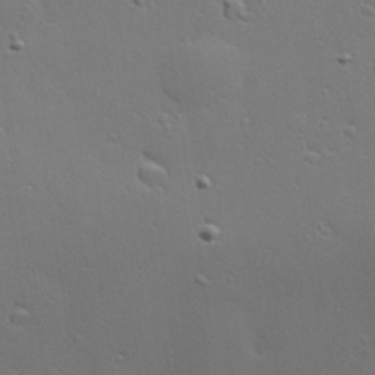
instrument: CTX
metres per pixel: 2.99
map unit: Hve
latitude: 24.7624
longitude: -97.9339
